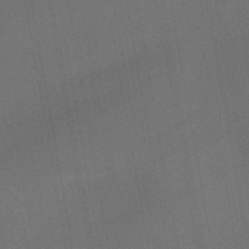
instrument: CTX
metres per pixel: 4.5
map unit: lHb
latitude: -47.1053
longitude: 69.6343
